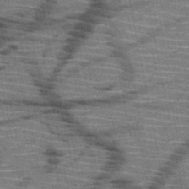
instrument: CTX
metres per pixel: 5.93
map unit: HNb
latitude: -51.0864
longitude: -44.4979
